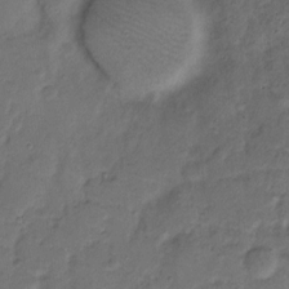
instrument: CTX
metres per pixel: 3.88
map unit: eHh
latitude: 8.8002
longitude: -62.3845
